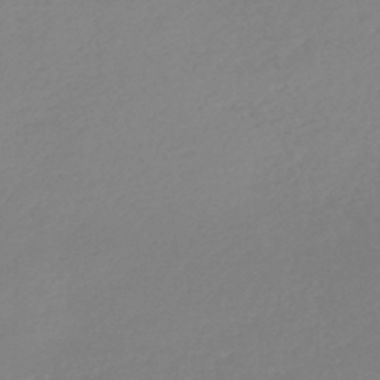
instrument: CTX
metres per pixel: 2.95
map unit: lHb
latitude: -44.1039
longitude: 71.1242
